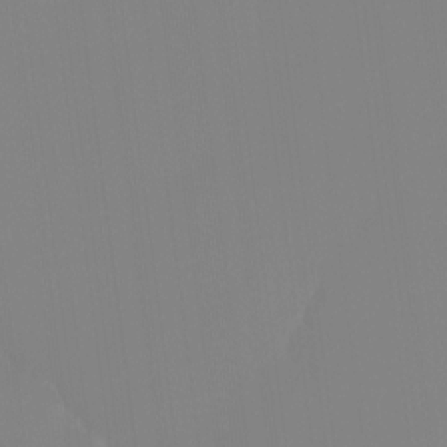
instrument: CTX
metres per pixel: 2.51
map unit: Ht
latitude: -14.2362
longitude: -51.6316
